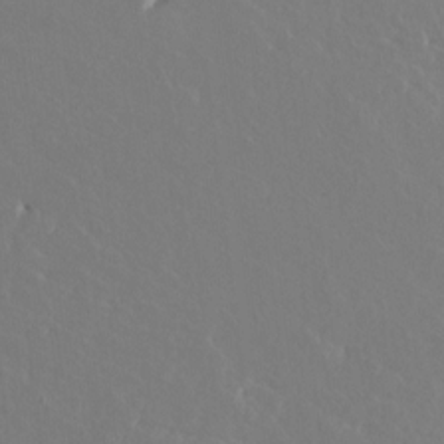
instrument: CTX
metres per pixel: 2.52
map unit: HNhu
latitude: 7.0269
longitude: -6.2900
